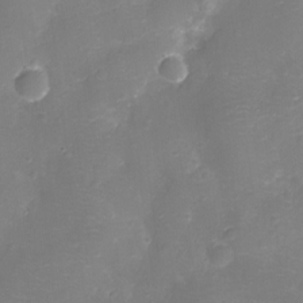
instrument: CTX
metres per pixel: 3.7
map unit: Ht
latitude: -11.3321
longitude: -23.1403
